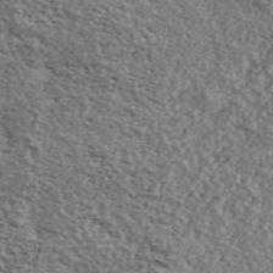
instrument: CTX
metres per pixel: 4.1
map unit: Ave
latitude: 39.9717
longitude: -108.0822
